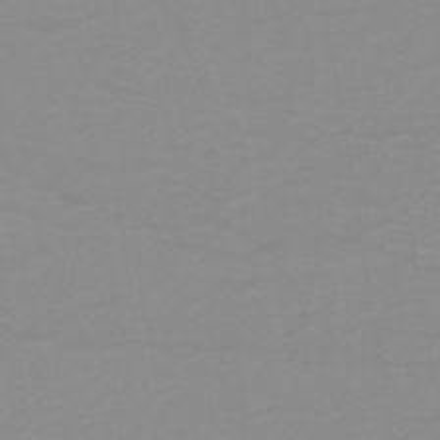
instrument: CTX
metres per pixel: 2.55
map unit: lHb
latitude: -40.1795
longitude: 52.4440
